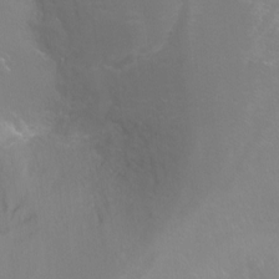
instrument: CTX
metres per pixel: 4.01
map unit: Ht
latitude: -6.8030
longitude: -32.9136
